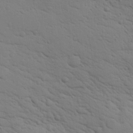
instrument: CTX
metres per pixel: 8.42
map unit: lHvf
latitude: 14.2334
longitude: 179.1242
